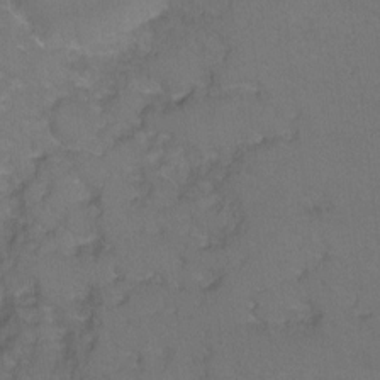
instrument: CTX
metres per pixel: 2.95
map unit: Hto
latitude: 3.6127
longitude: -32.3656
